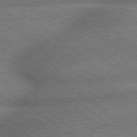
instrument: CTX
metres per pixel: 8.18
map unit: lApd
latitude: 79.3293
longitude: -167.7260
